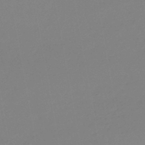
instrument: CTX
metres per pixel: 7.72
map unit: eHb
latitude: -45.3132
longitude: 88.1794
